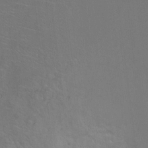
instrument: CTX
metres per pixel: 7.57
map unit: Ht
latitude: 0.3278
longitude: -38.2900
